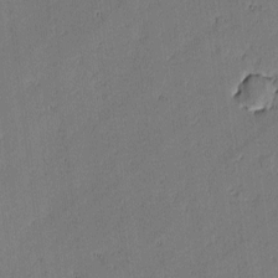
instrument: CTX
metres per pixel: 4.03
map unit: lAvf
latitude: -1.2943
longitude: -106.2334
